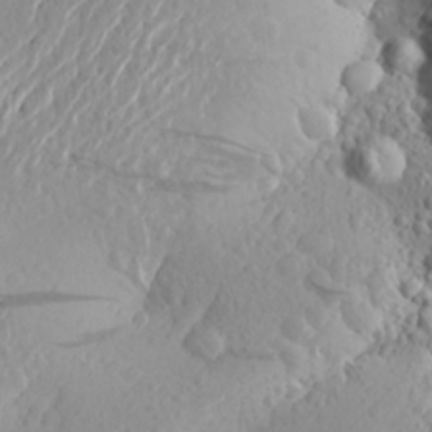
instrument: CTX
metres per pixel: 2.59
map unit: Aa
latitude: 24.1766
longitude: -145.1403
